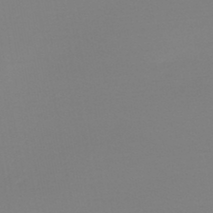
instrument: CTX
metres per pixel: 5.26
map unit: lHb
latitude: -44.7085
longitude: 63.6722
